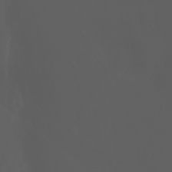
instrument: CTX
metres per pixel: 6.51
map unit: Htu
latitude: -1.4644
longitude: -74.8569
